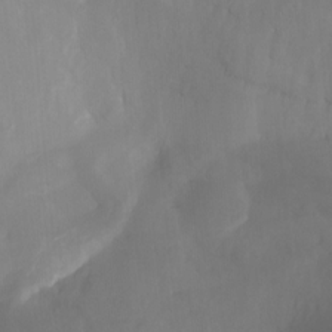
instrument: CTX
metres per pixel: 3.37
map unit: Nhu
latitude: -7.6910
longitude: -52.2523
